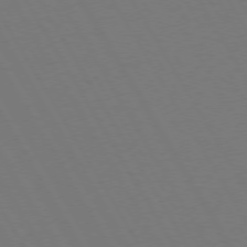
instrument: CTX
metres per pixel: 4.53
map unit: Hpe
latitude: 73.0459
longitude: -127.6883
